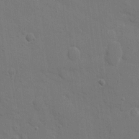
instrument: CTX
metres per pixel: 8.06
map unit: eHh
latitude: 7.9339
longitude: -67.6316
